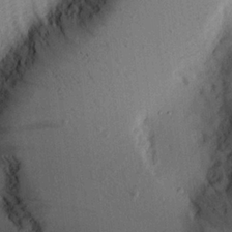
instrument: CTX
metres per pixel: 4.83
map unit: Aa
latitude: 21.2348
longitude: -143.4804
